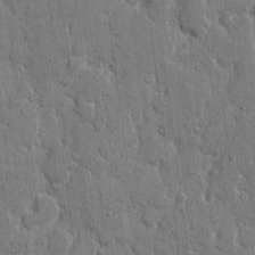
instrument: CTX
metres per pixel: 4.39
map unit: eHh
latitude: 9.1403
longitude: -67.6127
